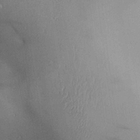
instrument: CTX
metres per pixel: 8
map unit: Aa
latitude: 27.3860
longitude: -129.5938
